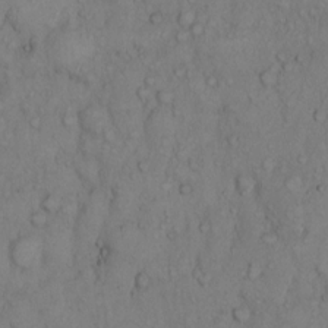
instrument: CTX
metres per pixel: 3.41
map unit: Hto
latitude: 9.7828
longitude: -57.8016
